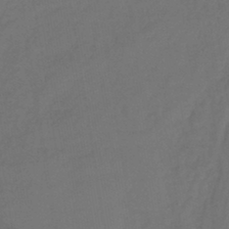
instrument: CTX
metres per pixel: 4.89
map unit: lHb
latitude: -43.3320
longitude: 74.7464
